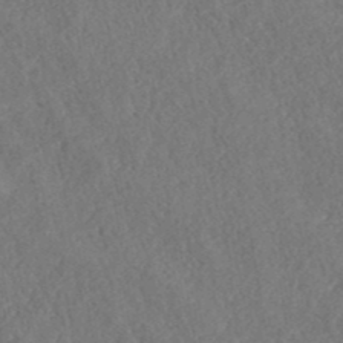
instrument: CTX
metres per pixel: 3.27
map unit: ANa
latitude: 40.2900
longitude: 18.5385
